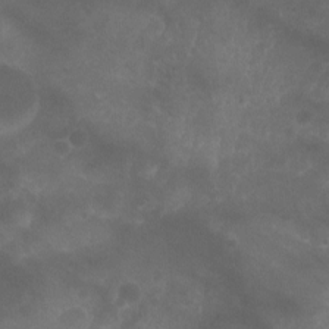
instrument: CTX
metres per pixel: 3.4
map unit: Aa
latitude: -9.2565
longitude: -72.2711
